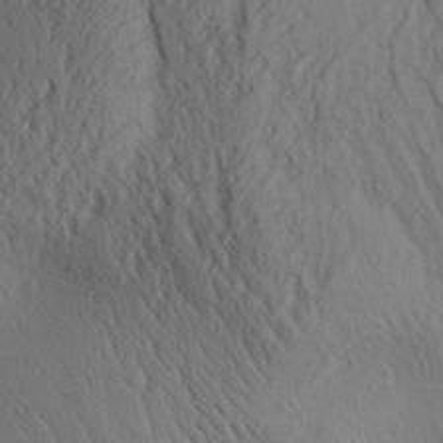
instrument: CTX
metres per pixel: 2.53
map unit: Aa
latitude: 30.8002
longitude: -140.4223
